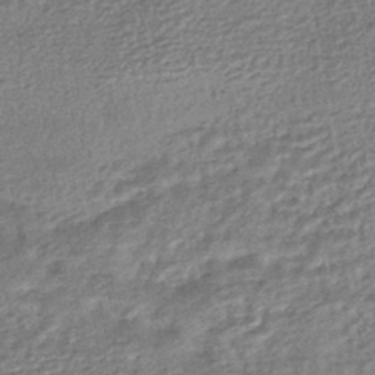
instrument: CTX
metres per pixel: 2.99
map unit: HNhu
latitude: -46.8975
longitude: 102.2551
